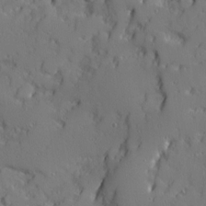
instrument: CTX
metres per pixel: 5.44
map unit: Ave
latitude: 11.8583
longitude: -101.4993
